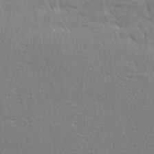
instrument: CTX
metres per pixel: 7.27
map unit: eHh
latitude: 36.3279
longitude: -132.5357
